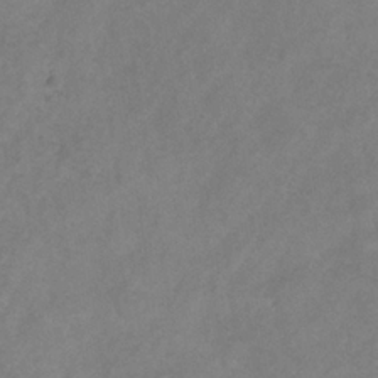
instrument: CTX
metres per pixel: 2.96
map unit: Hve
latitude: -35.1053
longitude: 88.1039
